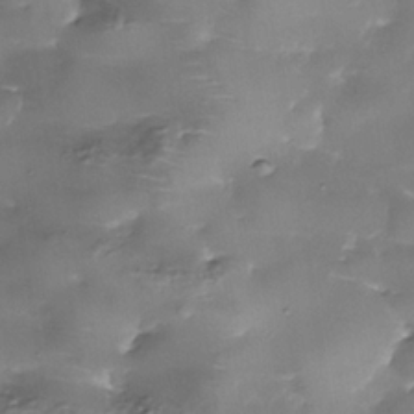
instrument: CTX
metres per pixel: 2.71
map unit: Nhe
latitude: -36.2361
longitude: -89.6505
